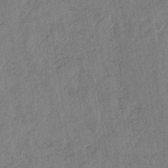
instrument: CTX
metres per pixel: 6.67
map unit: lHb
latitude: -38.0472
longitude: 62.2739
